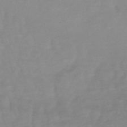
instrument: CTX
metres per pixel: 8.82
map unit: eHb
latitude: -48.9164
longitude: 77.1431
